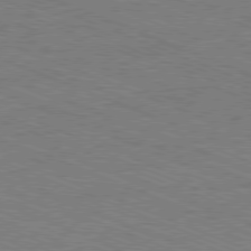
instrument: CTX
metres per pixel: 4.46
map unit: Ap
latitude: -81.1809
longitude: -75.2537
